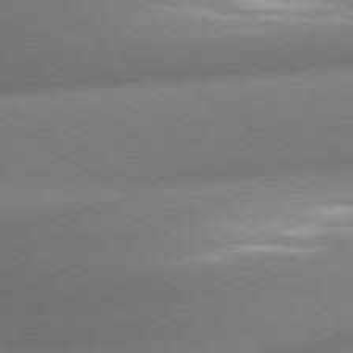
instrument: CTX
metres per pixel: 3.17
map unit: lApd
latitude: 80.4979
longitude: -161.6694
